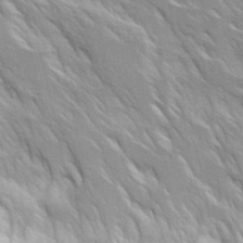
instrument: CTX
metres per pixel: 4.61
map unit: Ave
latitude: 17.1781
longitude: -129.4804
